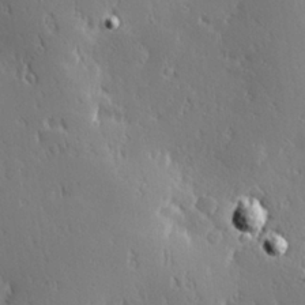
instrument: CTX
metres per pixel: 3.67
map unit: Hve
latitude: 27.6883
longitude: -93.1025
